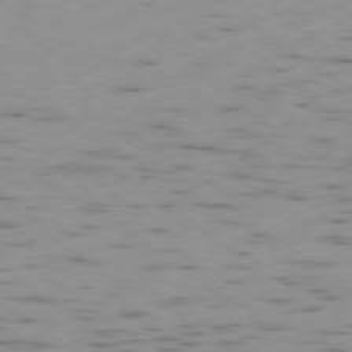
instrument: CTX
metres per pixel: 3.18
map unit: Ap
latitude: -79.2942
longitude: -72.5735
